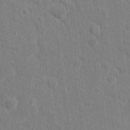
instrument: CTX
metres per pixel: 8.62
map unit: Hto
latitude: 14.0255
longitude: -38.0822
